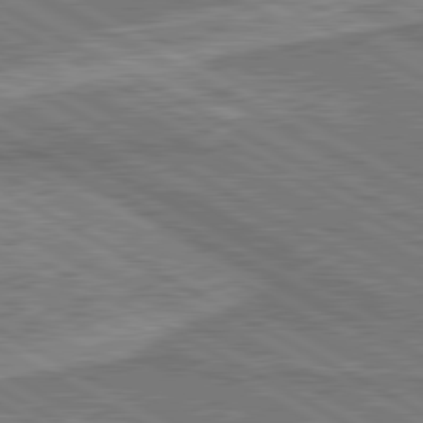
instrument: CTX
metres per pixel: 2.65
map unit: lApd
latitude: 80.7624
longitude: 144.3306
